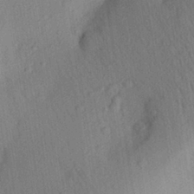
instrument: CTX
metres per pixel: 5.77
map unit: Aa
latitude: 28.2333
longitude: -146.0822
